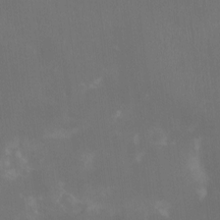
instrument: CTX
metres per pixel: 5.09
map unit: Nhu
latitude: -11.2376
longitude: -40.5356
